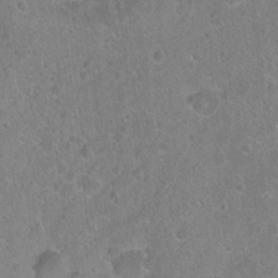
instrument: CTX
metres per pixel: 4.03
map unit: Ht
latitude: -6.4251
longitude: -36.9892
